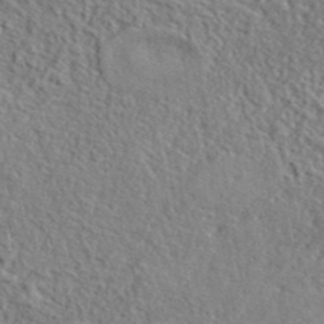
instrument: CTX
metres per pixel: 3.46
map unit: lHvf
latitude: 41.2725
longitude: -88.7058
